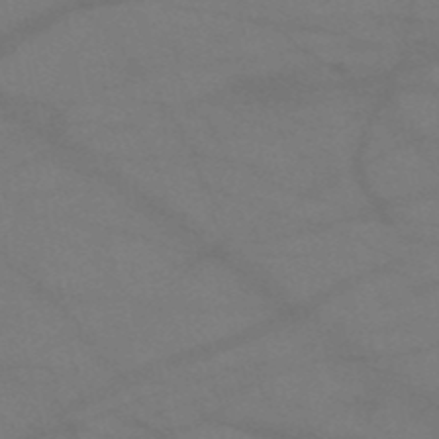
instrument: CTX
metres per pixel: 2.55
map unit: HNb
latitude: -51.9178
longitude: -43.0836
